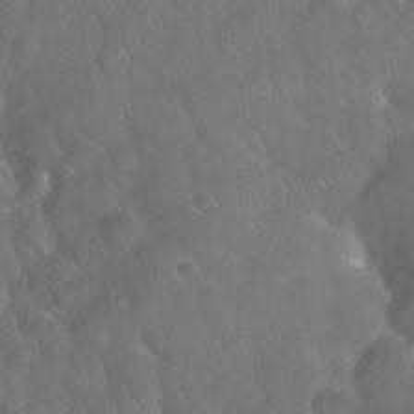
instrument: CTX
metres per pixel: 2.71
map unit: Nhu
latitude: 26.5735
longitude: -56.7057
